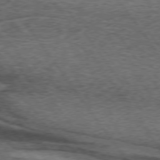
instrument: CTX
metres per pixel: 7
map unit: lApd
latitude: 73.3104
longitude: -76.0255
